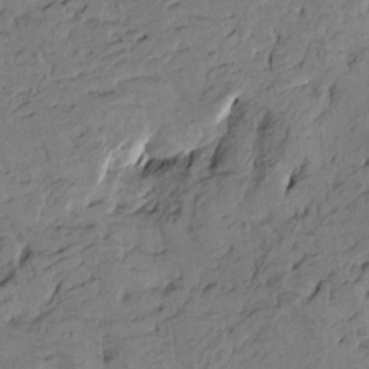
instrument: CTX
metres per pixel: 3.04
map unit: Htu
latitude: -4.6140
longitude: -177.1592
